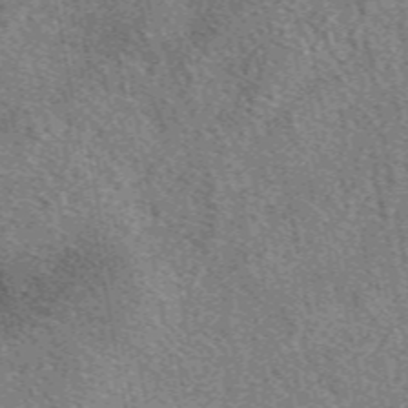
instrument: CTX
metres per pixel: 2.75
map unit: eAb
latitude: 50.1955
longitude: 115.2376
